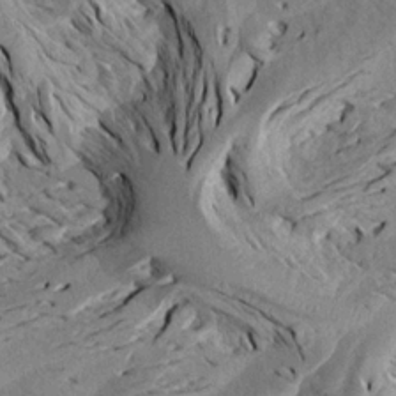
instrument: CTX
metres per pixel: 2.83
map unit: Aa
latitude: 19.2915
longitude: -145.6505
